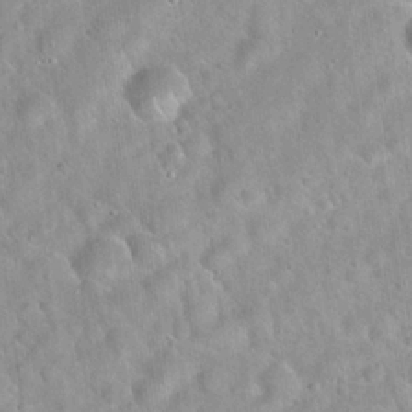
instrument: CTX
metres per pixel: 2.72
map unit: Hto
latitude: 21.6127
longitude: -52.8191
